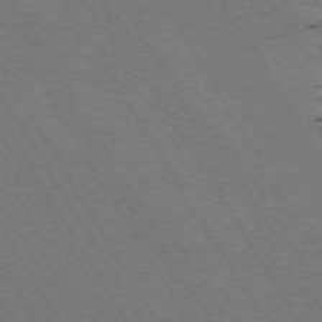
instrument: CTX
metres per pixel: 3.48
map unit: Ap
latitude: -74.0661
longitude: -73.8206
